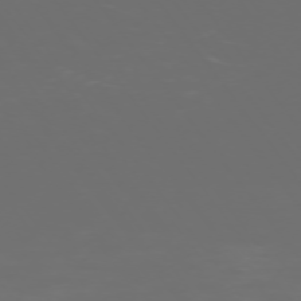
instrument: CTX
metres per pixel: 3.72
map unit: Ap
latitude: -74.6330
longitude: -75.8583
